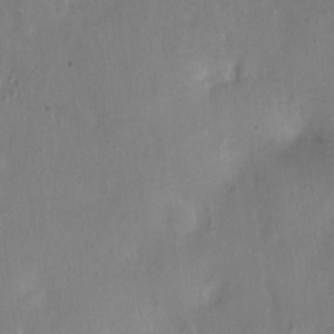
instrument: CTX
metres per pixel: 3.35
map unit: Nhu
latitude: 1.2159
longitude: -15.1593
